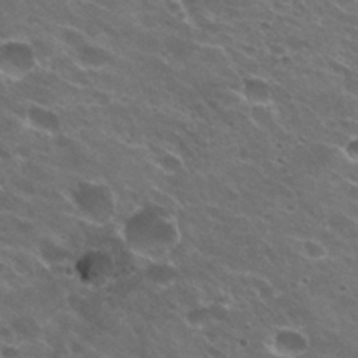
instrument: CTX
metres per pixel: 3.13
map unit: Hto
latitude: 31.8584
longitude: -43.4049
